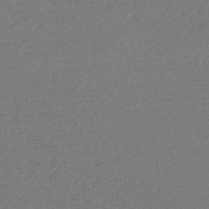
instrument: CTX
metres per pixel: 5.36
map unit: eHb
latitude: -32.2173
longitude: 69.0864
